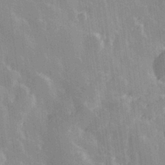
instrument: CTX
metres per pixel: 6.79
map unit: Hve
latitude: 28.7624
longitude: 146.3495
